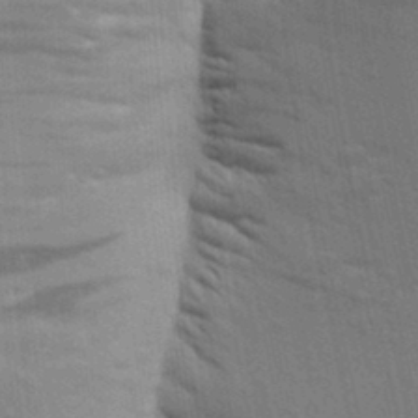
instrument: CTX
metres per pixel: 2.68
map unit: Aa
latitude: 24.8946
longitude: -148.5168
